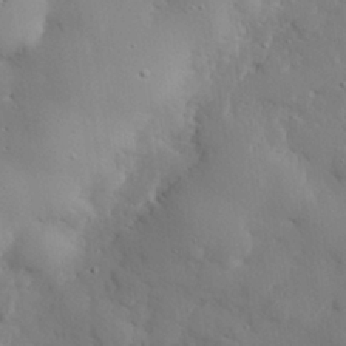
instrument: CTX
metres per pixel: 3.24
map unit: eHh
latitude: 28.7435
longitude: -81.7261
